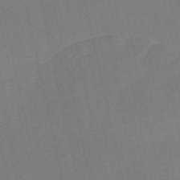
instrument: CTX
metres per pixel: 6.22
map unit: Nve
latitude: -57.5210
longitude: 50.5574
